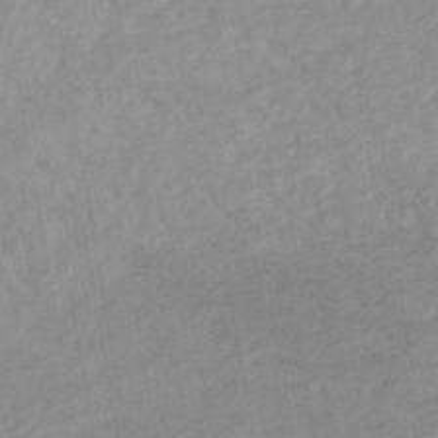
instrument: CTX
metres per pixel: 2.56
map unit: lHb
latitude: -44.0472
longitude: 73.0864
